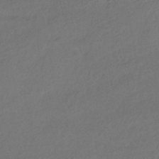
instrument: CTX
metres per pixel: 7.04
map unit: HNhu
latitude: -41.7477
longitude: 95.4076
